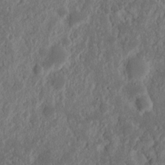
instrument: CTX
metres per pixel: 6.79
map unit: Nhu
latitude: 14.5168
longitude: -73.8017
